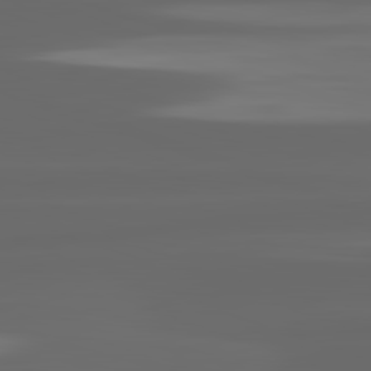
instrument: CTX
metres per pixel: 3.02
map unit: lApd
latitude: 82.7813
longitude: -135.6694
